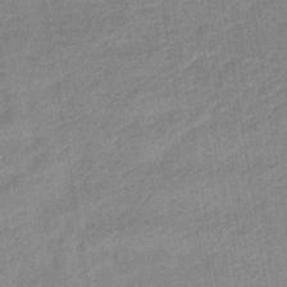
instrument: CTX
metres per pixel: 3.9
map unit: lHb
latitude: -36.8030
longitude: 73.7855
